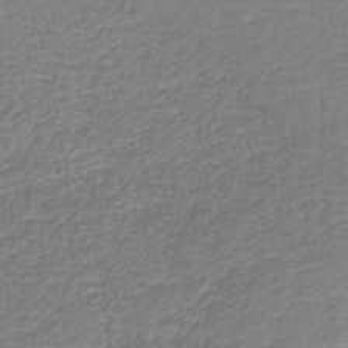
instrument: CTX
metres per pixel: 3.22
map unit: HNb
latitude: -41.3509
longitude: 49.8989
